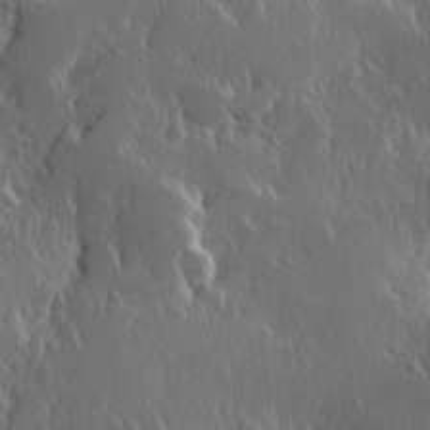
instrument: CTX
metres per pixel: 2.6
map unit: Hve
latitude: 23.3859
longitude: 146.1228
